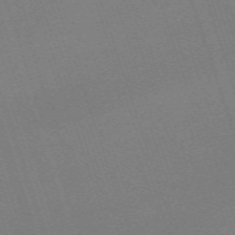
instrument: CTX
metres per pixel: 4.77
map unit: eHh
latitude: -64.7841
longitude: 51.2943
